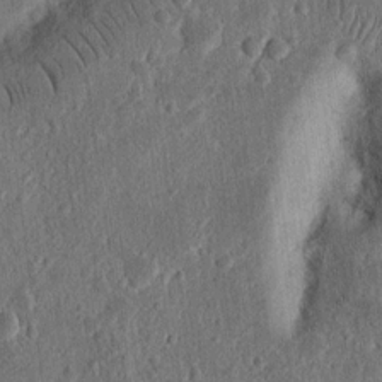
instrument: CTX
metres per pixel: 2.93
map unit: Nhu
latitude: 13.8206
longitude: -73.9339
